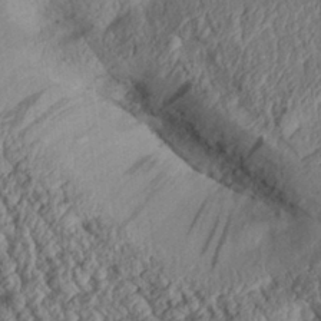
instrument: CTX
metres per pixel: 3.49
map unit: Aa
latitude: 30.7247
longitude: -133.7828
